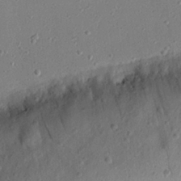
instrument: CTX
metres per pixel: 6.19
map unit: eHh
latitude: 25.4615
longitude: -77.2159
